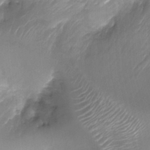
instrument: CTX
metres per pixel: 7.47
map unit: Ht
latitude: -17.5588
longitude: -44.6868
